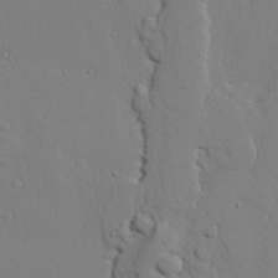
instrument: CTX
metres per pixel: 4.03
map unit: lAvf
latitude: 24.5167
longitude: -109.7449
